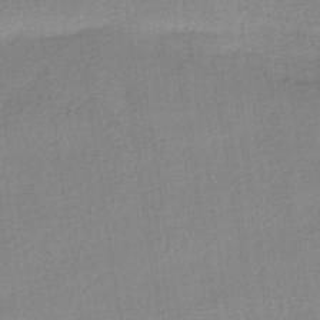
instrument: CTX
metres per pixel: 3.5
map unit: HNhu
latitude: -40.7274
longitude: 95.9367
